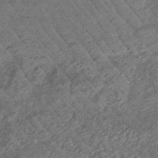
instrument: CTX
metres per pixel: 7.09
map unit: lHb
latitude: -35.8422
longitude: 69.9556
